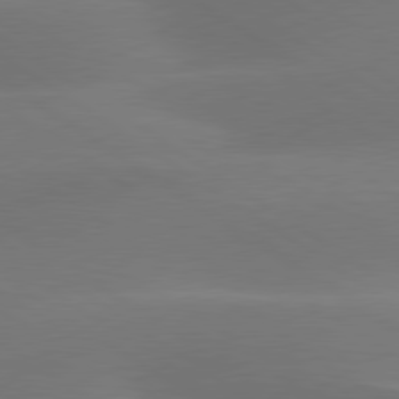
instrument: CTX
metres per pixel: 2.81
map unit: lApd
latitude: 79.7450
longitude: -90.7624
